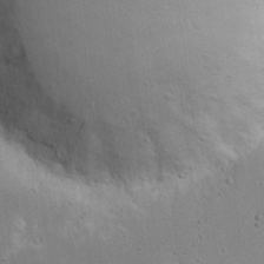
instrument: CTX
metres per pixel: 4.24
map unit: eHh
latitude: 20.6491
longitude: -69.5560
